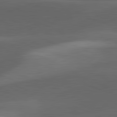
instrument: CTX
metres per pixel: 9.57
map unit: lApd
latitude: 81.7450
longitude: 126.1416
